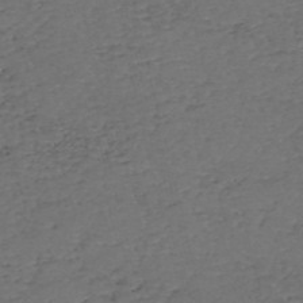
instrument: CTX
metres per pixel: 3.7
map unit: eHh
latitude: -55.0676
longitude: -89.8017
